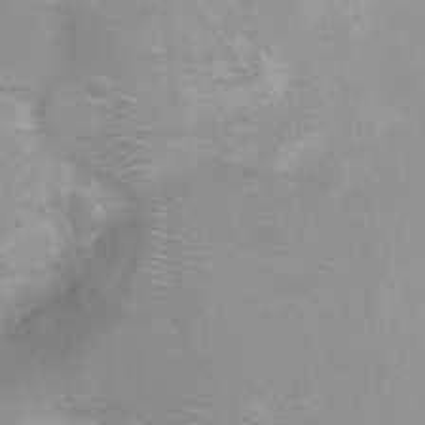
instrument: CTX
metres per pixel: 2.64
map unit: Nhu
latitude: 3.4237
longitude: -26.0633
